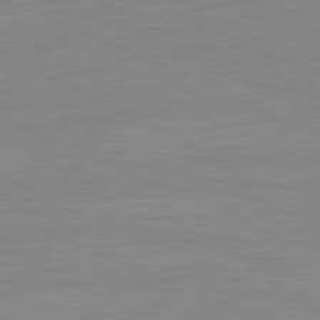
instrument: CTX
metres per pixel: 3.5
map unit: Ap
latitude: -81.5399
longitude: -76.3467
